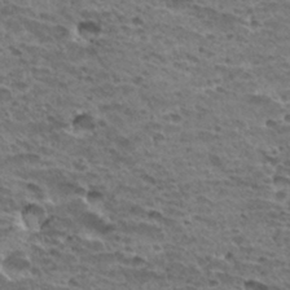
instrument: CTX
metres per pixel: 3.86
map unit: Hto
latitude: 32.1389
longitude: -40.1766
